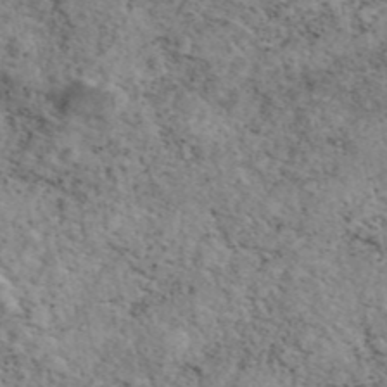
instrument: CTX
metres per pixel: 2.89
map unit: eAb
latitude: 44.4412
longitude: 113.7667
